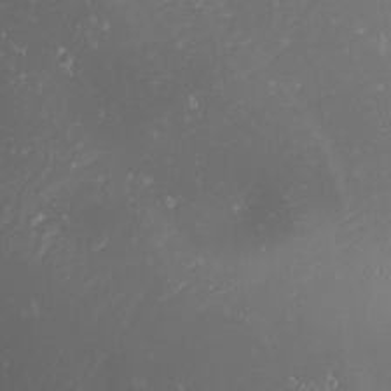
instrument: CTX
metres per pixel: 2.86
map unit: eHh
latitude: -1.5588
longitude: -80.9892
